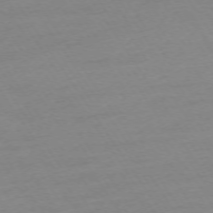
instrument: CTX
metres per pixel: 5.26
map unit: Ap
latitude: -74.0850
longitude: -81.4237
